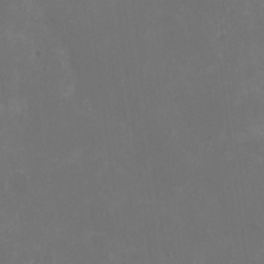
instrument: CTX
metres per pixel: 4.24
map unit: HNhu
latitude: 1.2726
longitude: -1.3292
